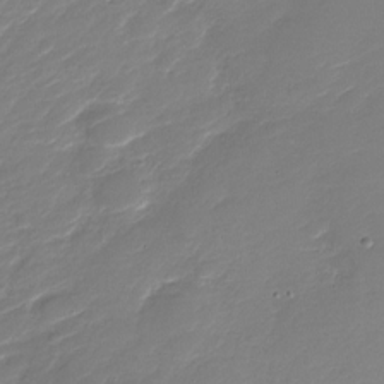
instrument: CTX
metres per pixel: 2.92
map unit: Nhu
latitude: -30.5007
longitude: -72.5168
